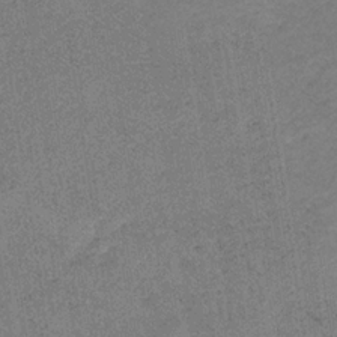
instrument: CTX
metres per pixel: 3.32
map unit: HNb
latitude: -32.6519
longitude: 62.7463
